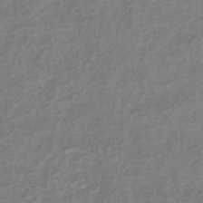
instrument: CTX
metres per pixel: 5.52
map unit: lHb
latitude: -37.6532
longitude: 70.0661
